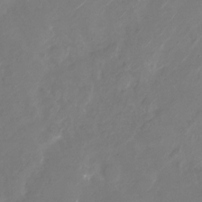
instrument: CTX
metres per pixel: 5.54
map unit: Nhu
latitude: -28.0850
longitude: -72.2334
